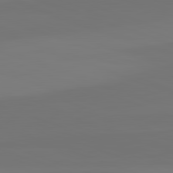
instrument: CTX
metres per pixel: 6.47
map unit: lApd
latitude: 82.3089
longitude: 144.8408
